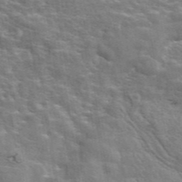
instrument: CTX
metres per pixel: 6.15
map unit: eAb
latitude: 44.4790
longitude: 112.0283
